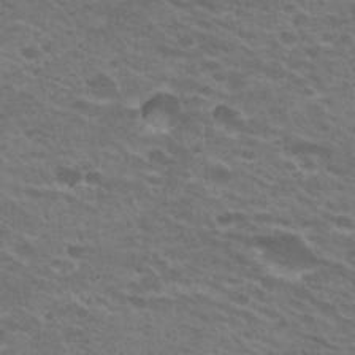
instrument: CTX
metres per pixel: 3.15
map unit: Hto
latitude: 26.1767
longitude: -29.4804
